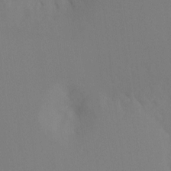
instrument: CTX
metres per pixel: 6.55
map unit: Ht
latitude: -9.9367
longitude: -33.8583
